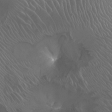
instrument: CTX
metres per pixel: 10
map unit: Nhu
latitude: -8.4251
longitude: -92.9324
